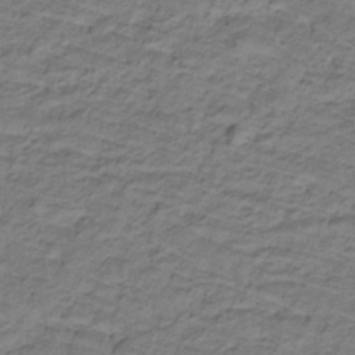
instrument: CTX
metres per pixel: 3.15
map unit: lHb
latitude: -32.5196
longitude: 65.3510
